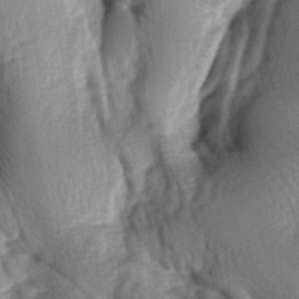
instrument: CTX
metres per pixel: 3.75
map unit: lAa
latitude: -6.5762
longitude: -126.4412
